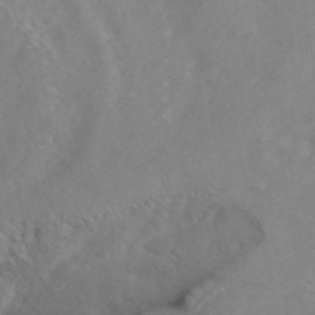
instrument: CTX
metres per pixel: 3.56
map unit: ANa
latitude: 40.4034
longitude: 28.5385
